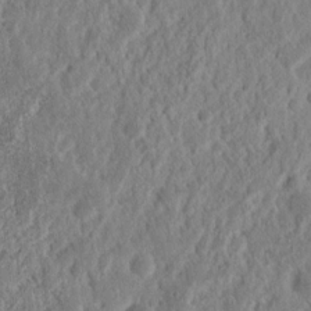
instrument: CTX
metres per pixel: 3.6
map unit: Nhu
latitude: 14.8380
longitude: -74.0444
